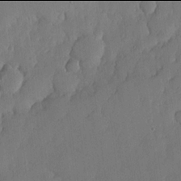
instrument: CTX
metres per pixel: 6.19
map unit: lHvf
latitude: 17.9906
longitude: -115.4048
